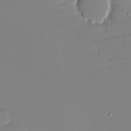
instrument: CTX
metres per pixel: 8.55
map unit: eHh
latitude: -4.5384
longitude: -80.8191
